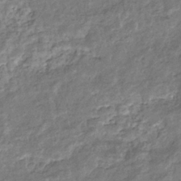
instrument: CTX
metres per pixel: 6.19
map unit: eHb
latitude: -35.5588
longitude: 76.5007
